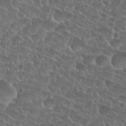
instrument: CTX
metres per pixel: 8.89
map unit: Nhu
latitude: 27.4238
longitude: -51.7827
